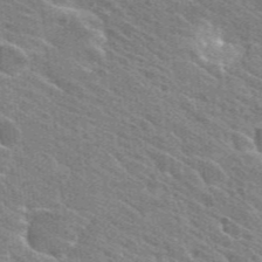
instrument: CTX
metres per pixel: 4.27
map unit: Hto
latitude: 25.6882
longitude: -36.6491
